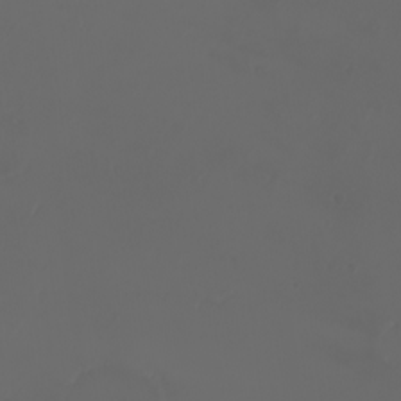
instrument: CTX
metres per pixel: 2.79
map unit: eHh
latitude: -3.9367
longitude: 19.9178
